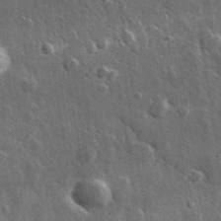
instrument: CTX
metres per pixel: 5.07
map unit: lHvf
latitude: 34.4601
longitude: -88.6680
